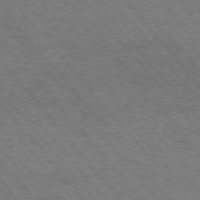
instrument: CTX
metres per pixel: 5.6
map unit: Hpe
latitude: 75.3860
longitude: -140.5356
